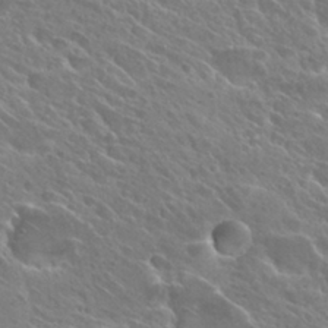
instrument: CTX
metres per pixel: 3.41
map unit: Hto
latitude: 27.3671
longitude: -39.5560
